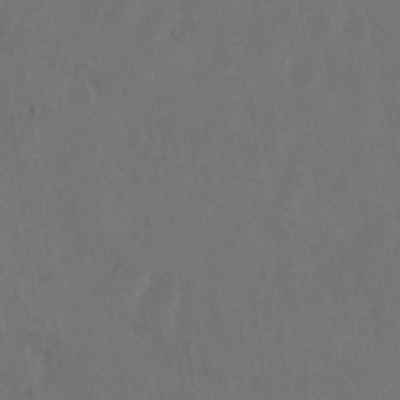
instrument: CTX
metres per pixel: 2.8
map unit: Hto
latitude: 8.3278
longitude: -35.1970
